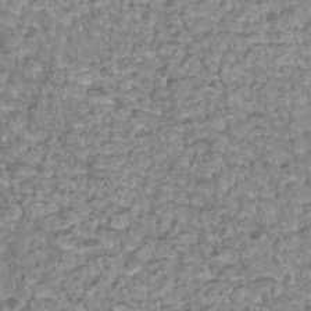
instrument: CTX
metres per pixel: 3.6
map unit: Htu
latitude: 2.9136
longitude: -21.4238
